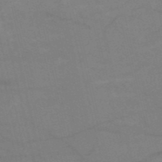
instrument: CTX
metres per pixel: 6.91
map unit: HNb
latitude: -53.2376
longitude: -47.7072
